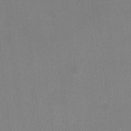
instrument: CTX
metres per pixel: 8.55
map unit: HNhu
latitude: -3.2564
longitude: -2.1578
